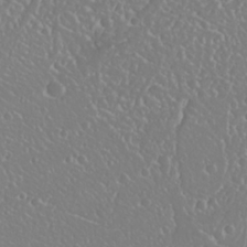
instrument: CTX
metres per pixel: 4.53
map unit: Nhu
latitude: 25.4426
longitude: -58.5735
